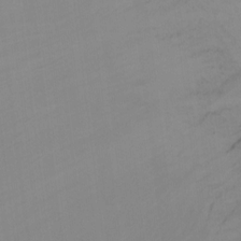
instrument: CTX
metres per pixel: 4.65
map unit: Ht
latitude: -14.9731
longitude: -43.3482
